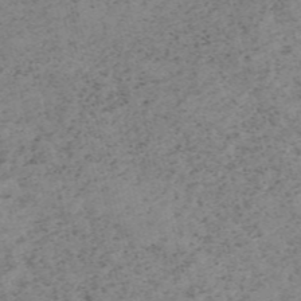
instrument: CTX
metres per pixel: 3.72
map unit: HNb
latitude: -55.3699
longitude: -47.8584
